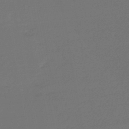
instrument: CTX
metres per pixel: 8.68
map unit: lHb
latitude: -46.3684
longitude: 60.4062
